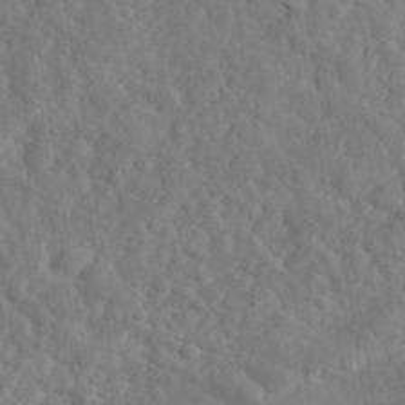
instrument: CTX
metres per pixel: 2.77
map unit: eHh
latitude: 34.8758
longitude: -78.3090
